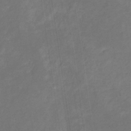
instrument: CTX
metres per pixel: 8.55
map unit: eHb
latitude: -33.0487
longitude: 72.8975
